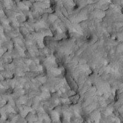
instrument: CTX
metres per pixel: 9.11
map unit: Htu
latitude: 1.2726
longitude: 145.1620
